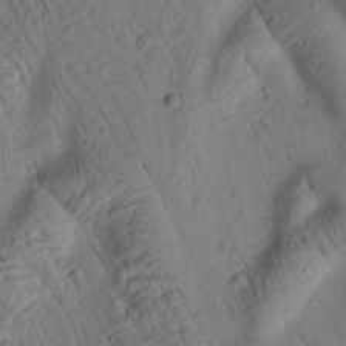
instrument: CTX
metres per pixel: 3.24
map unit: Htu
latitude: 2.6112
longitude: 178.7463
